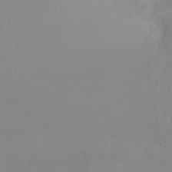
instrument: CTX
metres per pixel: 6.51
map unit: Htu
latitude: -15.8612
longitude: -47.3860
